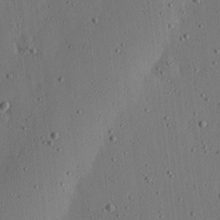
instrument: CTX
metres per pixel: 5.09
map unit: lHvf
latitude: 19.5182
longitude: -114.8191
